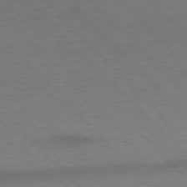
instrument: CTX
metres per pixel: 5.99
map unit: Hpe
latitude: 76.7057
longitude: -156.2711
